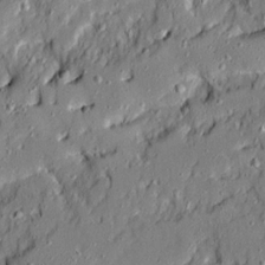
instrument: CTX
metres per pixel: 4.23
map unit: Ave
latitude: 20.7058
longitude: -128.9702
